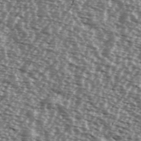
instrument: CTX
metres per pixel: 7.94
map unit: Ave
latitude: 38.2900
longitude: -112.3089
